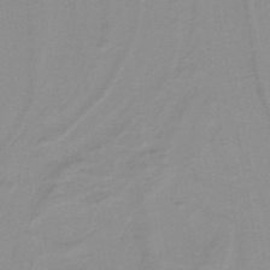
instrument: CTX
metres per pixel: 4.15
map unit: lHb
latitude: -40.3117
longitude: 52.3306
